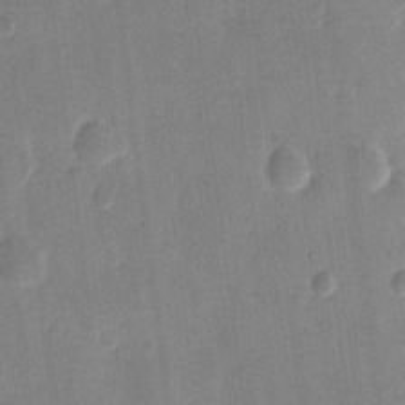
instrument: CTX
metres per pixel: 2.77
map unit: eHh
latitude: 10.6302
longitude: -68.7624
